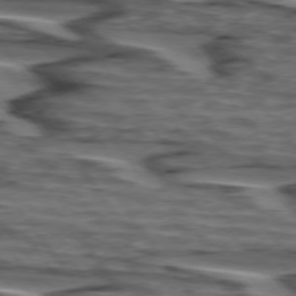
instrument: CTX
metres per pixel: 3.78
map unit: lApd
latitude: 75.4049
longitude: -71.4804
